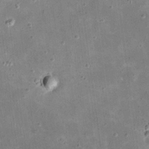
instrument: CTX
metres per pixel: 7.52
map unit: eHh
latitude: 21.1970
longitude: -66.7813
